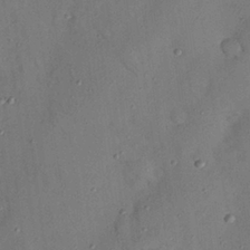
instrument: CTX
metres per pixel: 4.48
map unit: Nhu
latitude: 25.4993
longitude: -73.2537
